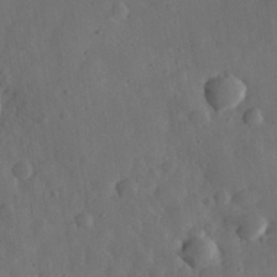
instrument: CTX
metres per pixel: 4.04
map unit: eHh
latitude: 31.4994
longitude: -78.5168
